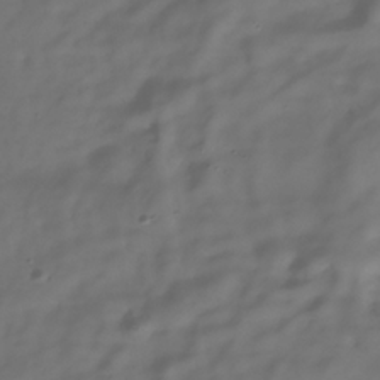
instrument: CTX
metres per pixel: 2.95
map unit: Hve
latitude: -31.1431
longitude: 94.1039
